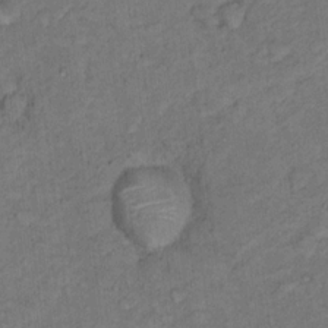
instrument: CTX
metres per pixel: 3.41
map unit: Hto
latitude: 15.5372
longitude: -31.3293
